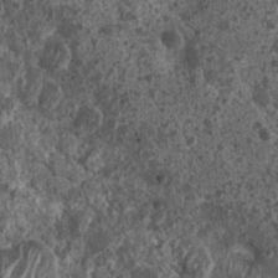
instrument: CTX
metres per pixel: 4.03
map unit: Nhu
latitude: 7.6883
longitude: -20.1389
